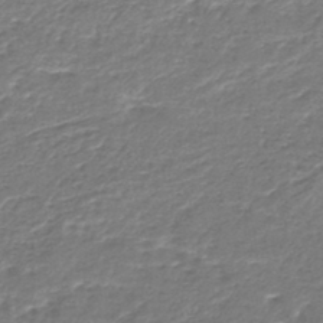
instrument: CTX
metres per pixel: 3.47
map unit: lHb
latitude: -43.9556
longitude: 65.6533
